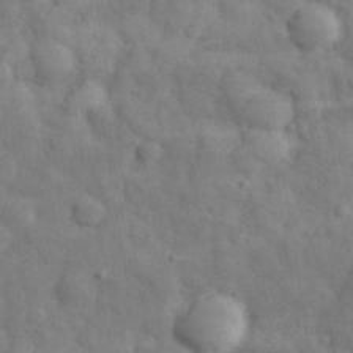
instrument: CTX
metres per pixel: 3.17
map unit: eHh
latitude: 32.5168
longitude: -70.7813
